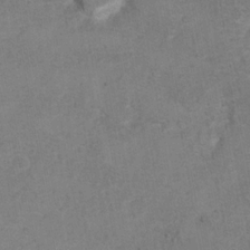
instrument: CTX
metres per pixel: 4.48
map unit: Hto
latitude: 8.3467
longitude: -35.6316
